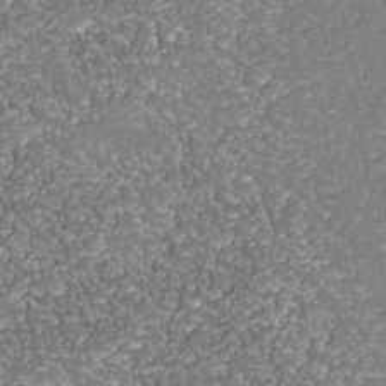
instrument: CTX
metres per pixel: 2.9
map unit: Nhu
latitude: -38.1039
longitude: -82.4601
